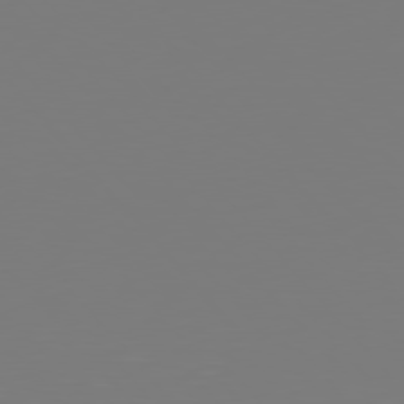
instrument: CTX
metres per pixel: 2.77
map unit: Hpe
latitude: 77.3670
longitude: -165.7639
